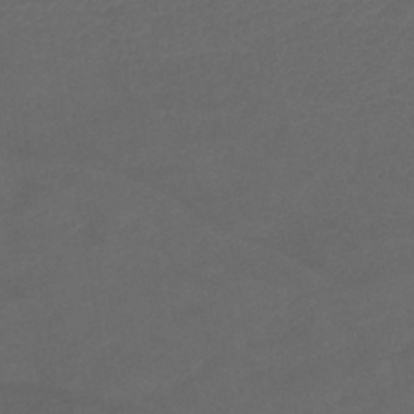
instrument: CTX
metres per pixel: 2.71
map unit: lHb
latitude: -42.8408
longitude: 76.5007
